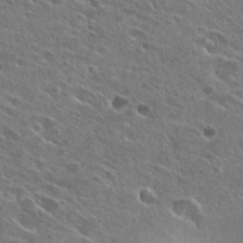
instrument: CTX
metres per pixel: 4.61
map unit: Hto
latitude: 26.6680
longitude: -44.6490
